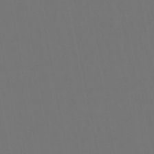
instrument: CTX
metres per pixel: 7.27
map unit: lHb
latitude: -47.5777
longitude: 74.4251
